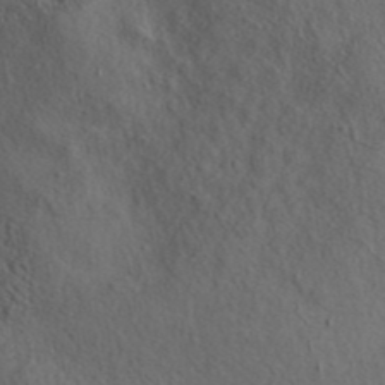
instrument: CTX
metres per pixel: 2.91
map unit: ANa
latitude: 42.2901
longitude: 52.6140
